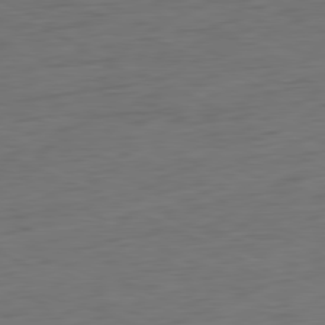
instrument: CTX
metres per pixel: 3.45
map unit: Ap
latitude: -81.1431
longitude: -60.4790
